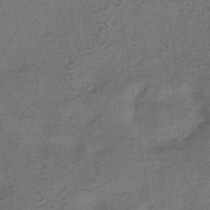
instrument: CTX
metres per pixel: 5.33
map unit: HNhu
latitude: -42.0283
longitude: 90.5763
